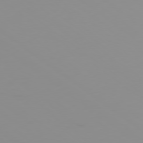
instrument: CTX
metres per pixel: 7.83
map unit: Ap
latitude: -79.3509
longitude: -70.4601
